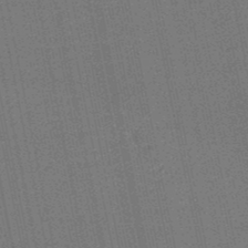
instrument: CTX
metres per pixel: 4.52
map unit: HNb
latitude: -48.9542
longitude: 59.8044
